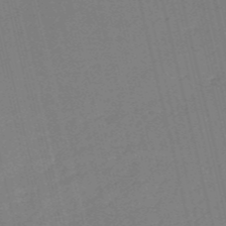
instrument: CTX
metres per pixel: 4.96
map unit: HNb
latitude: -54.5007
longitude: -39.7638
